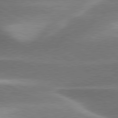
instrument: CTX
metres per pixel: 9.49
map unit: lApd
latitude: 79.5938
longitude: -116.2334
